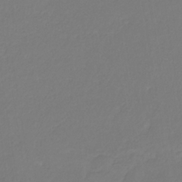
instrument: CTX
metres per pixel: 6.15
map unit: eHb
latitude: -30.3684
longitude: 63.6344
